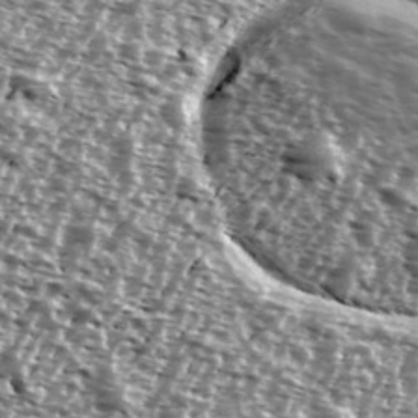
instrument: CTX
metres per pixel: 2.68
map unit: Ave
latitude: 39.0269
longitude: -111.8206
